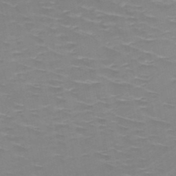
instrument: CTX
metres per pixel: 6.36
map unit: HNb
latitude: -49.2943
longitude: -47.2537
